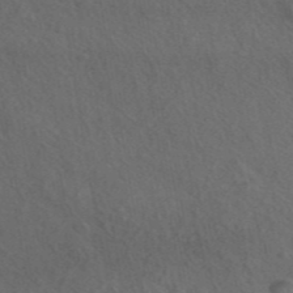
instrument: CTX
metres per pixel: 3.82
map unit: ANa
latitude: 44.5546
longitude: 27.2187
